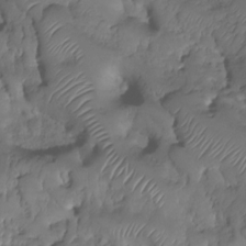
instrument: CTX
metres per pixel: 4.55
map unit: HNhu
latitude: -24.1606
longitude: 50.5007
